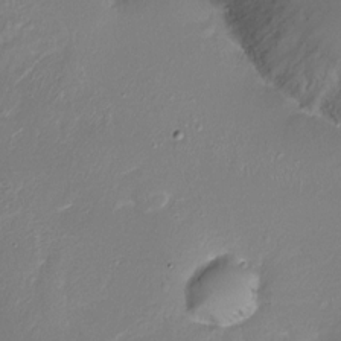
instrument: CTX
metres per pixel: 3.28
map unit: Ht
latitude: -16.7275
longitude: -43.4804
